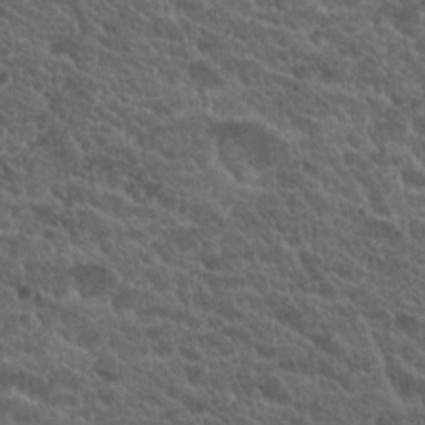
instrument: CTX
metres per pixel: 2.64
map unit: Hto
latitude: 19.4237
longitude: -34.5356
